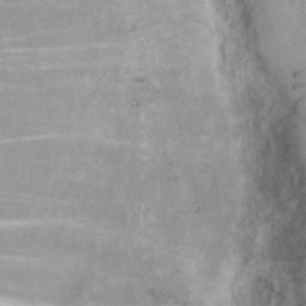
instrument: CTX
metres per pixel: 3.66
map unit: Hto
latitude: 10.8191
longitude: -60.4979
